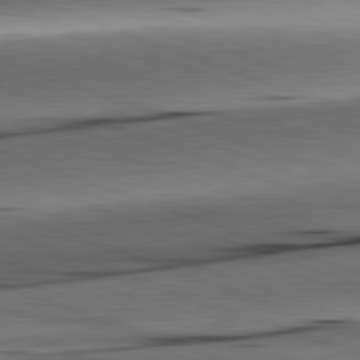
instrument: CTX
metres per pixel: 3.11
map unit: lApd
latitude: 81.8961
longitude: -151.6127
